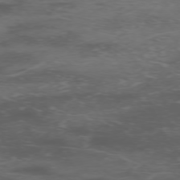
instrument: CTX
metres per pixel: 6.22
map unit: Hpe
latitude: -75.5588
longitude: -19.5182
